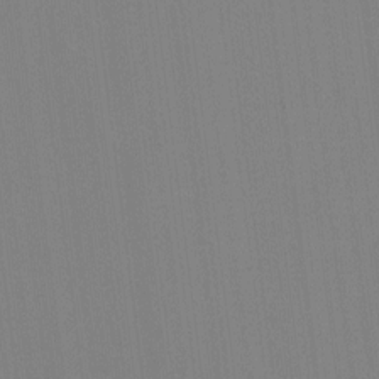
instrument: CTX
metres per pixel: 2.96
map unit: HNhu
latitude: -1.0487
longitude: -7.0080
